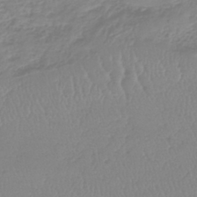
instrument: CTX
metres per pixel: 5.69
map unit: lHb
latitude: -40.8219
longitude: 68.1038
